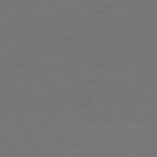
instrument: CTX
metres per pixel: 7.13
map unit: Ap
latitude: -78.8597
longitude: -100.5924
